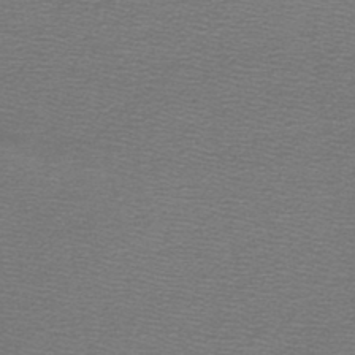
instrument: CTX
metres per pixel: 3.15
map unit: lHb
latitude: -44.8030
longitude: 56.8975
